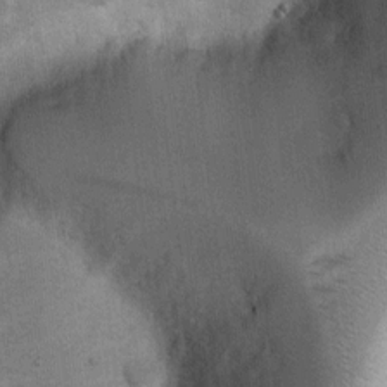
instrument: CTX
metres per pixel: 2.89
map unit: Ht
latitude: 4.5546
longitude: -22.4412
